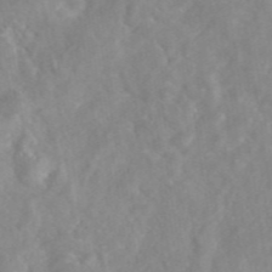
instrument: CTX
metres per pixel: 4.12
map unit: eAb
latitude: 45.6505
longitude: 127.0297
